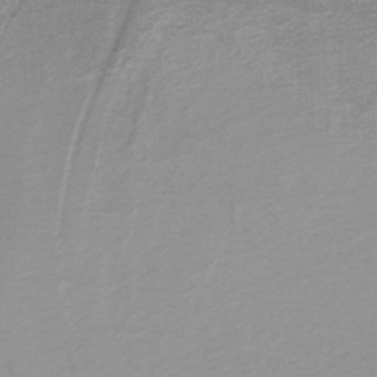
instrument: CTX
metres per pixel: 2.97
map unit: eAb
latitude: -40.1983
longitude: 52.1039
